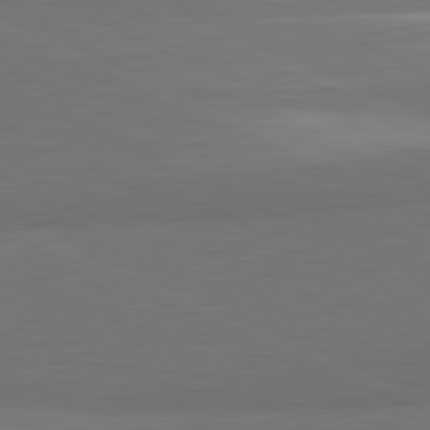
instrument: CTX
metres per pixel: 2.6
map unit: lApd
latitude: 81.8394
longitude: 156.4440
